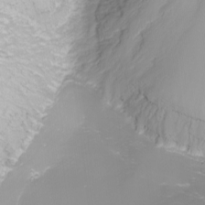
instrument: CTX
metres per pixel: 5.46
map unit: Nhu
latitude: -9.0675
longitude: -79.6694
